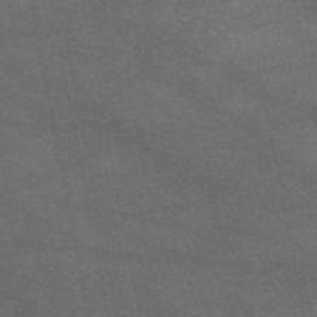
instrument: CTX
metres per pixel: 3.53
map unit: eAb
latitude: 45.9339
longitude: 114.9919
